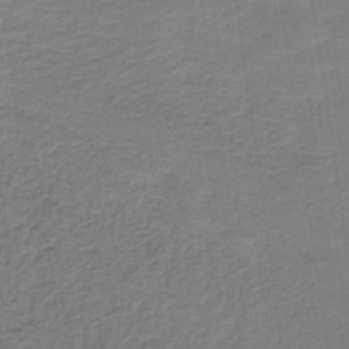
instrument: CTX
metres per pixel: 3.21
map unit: HNb
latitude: -35.5588
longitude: 57.4832
